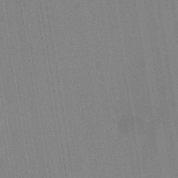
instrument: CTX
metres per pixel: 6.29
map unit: HNb
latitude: -34.5196
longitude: 54.8786
